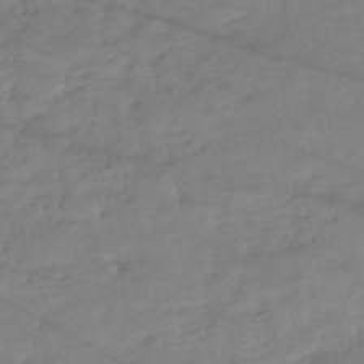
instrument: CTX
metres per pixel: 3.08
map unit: eHh
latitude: -51.5966
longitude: -24.2522
